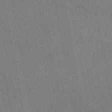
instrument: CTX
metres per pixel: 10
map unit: eAb
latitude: 47.6316
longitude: 114.3495
